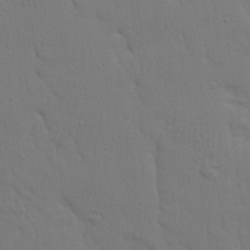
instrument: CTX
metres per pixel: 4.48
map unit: Ave
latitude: 23.5371
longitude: -135.1403
